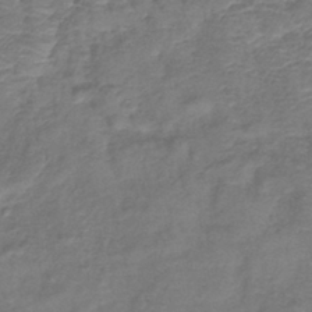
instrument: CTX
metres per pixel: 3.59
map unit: lHb
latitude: -42.2550
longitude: 78.9163
